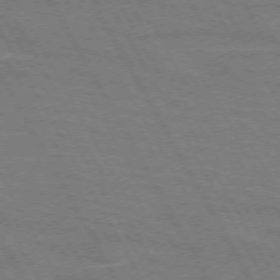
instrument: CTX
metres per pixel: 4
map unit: lApd
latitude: 71.8205
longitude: -55.4615
